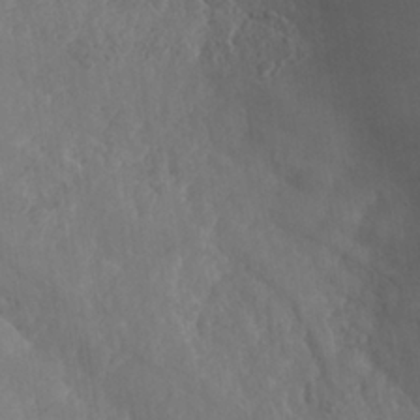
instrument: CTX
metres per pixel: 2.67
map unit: Nhe
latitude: -37.3320
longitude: 139.4833
